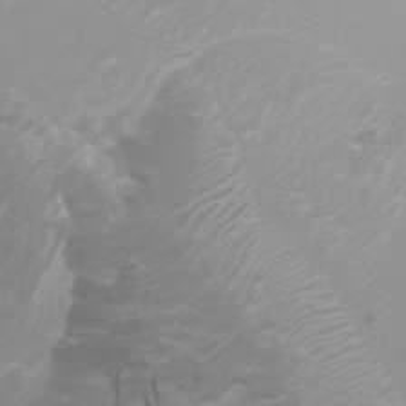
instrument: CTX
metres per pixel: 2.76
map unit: Nhu
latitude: -4.8030
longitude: -74.2900
